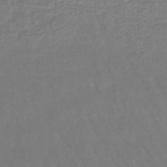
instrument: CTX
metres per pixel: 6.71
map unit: lHb
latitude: -45.9367
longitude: 79.1242
